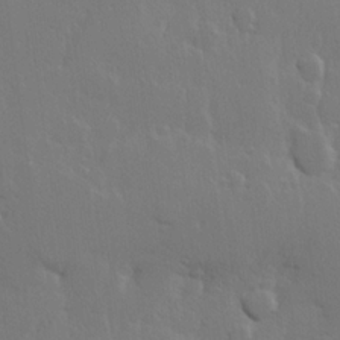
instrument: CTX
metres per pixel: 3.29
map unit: Hve
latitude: 22.9703
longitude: 145.5210
